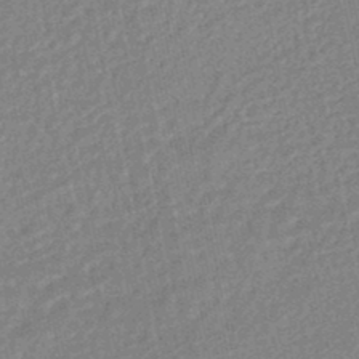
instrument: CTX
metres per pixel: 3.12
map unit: HNhu
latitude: -47.0108
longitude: 99.1998
